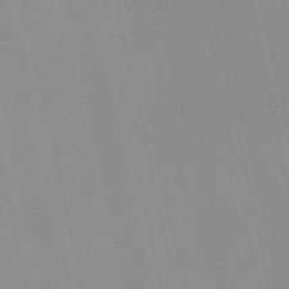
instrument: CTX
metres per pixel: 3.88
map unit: Nve
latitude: -57.2754
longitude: 60.3495
